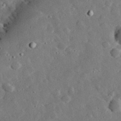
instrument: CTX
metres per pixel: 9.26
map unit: lHvf
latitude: 33.0647
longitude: -83.5182
